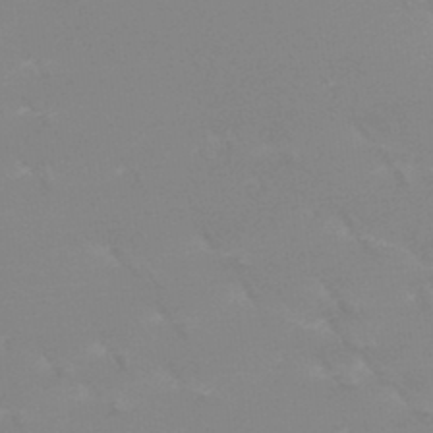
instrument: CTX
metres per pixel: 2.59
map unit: HNb
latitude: -45.3321
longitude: -42.0633
